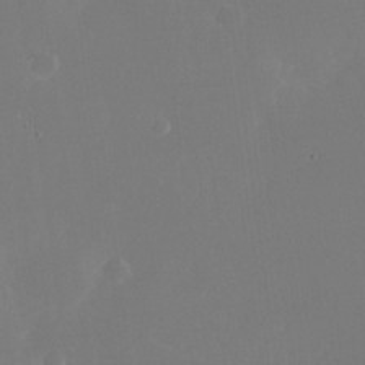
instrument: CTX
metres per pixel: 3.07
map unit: Nhu
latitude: -25.7855
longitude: -72.3090
